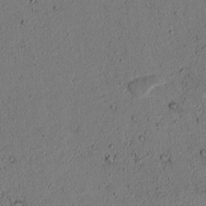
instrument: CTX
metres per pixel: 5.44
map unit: lAvf
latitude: 4.5924
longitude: 168.0661
